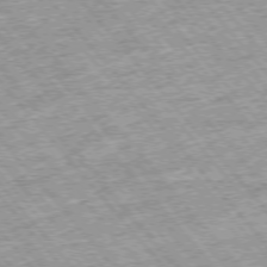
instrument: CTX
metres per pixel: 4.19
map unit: Hpe
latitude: -76.1417
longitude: -21.3482
